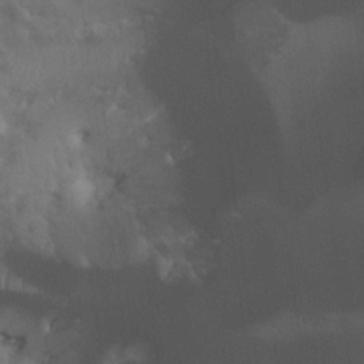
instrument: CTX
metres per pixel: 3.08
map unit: HNhu
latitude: 0.7624
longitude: -3.9528
